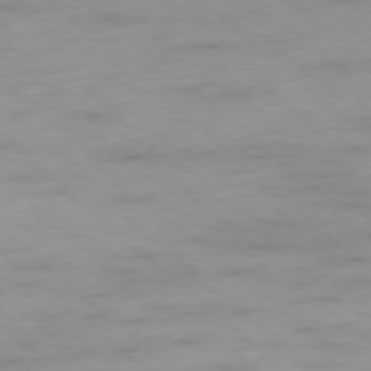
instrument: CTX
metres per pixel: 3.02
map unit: Hpe
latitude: -78.6518
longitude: -18.1200
